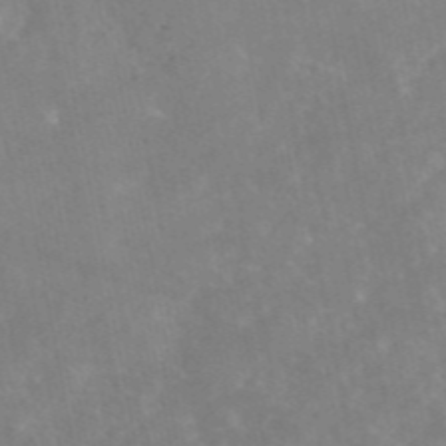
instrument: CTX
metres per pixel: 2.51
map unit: eAb
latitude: 46.0444
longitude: 124.4251
